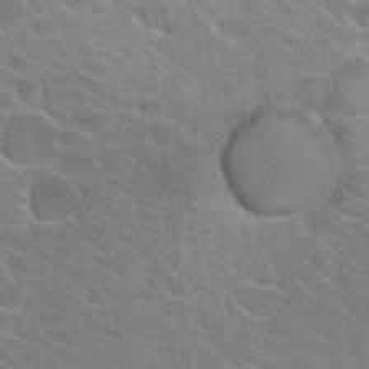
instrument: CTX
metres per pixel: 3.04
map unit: Hto
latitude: 23.8961
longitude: -40.8191
